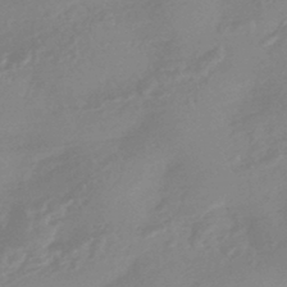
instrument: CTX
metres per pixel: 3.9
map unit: HNhu
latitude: -44.0850
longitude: 91.3888
